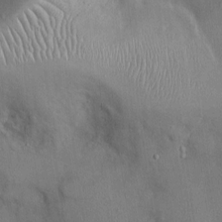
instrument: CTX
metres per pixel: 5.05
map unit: Ht
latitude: -2.6896
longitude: -15.0081
